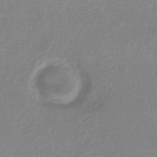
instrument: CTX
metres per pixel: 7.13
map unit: HNb
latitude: -33.4644
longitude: 55.5210
